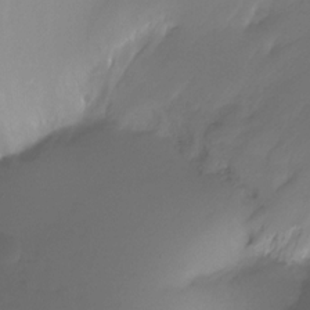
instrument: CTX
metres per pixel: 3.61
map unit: Ht
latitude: -12.3306
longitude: -47.2726
